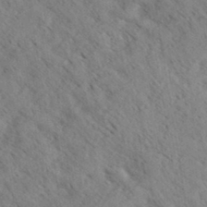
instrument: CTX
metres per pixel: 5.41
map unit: eHh
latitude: 34.4979
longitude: -140.6490
